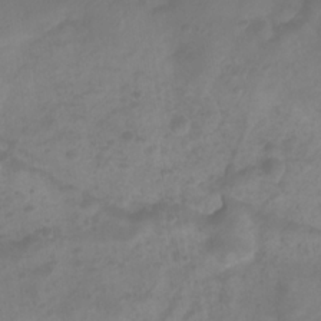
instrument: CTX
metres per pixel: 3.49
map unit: Htu
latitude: 2.4601
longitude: -21.8017
